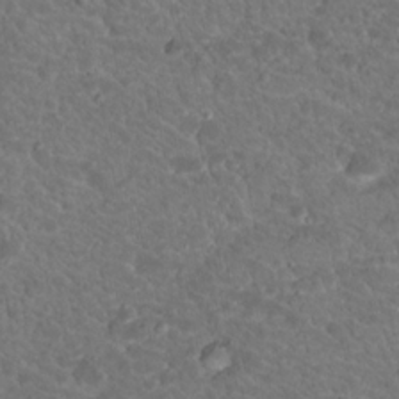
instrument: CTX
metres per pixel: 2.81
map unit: Hto
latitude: 19.1025
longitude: -34.1011
